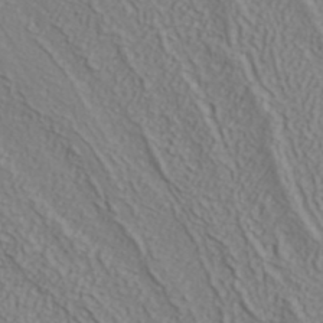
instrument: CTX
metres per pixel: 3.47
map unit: ANa
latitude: 38.3845
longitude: 22.9920
